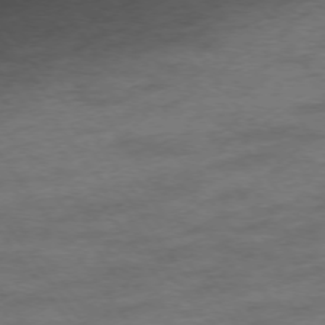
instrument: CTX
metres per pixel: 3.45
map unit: Ap
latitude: -76.0283
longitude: -84.8380
